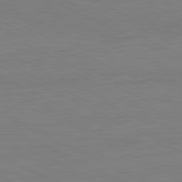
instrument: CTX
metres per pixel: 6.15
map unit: Ap
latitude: -81.8989
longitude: -71.8205
